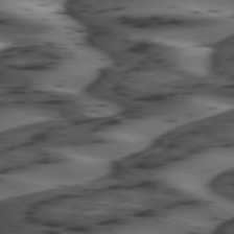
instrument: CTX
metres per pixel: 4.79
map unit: lApd
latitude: 74.4223
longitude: -71.4048
